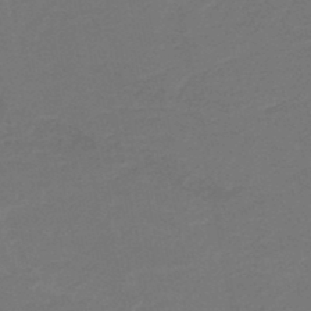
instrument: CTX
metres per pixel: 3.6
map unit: HNb
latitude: -47.1242
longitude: 56.1417
